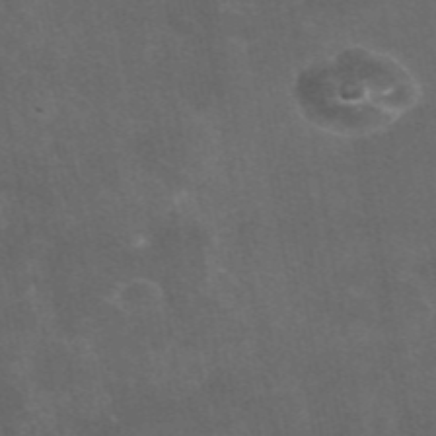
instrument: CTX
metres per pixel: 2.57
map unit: eAb
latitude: 47.2348
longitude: 124.7841
